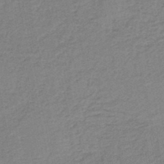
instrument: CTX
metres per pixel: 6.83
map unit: HNb
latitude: -38.5763
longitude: 54.7274
